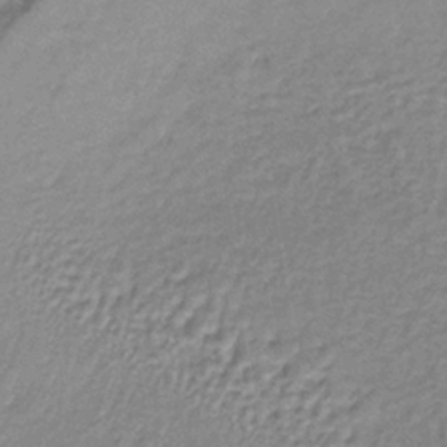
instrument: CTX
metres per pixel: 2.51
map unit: lHb
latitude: -36.3684
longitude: 60.9542
